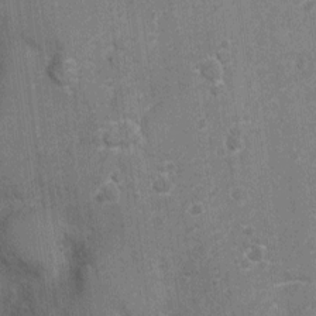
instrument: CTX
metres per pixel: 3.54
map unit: Nhu
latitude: 2.6112
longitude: -16.5734
